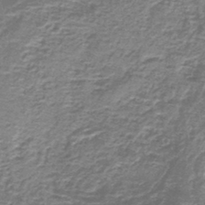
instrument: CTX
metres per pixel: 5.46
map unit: lHb
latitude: -44.3873
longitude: 57.1998
